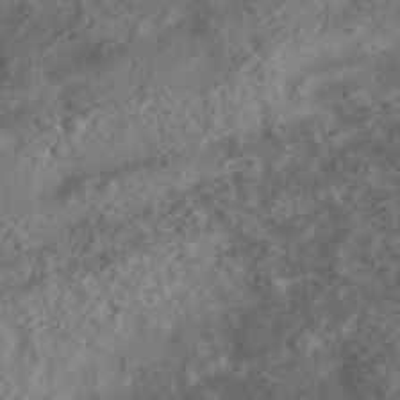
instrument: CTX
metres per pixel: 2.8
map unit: eHh
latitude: 37.0270
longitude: -79.7450
